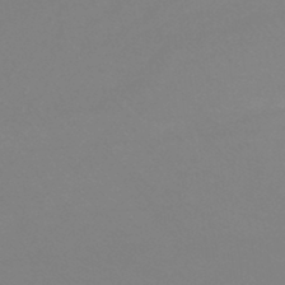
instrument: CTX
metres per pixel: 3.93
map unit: lHb
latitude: -44.3117
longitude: 53.5399
